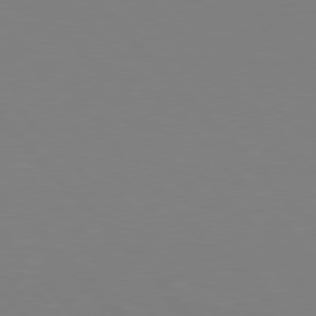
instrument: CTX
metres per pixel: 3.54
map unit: Hpe
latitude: 77.4615
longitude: -173.9528
